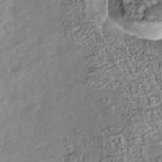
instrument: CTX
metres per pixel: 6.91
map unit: Nhu
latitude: -38.5574
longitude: -81.0080
